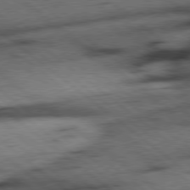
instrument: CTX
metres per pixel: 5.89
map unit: Hpe
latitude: 78.3279
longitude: -154.4412
